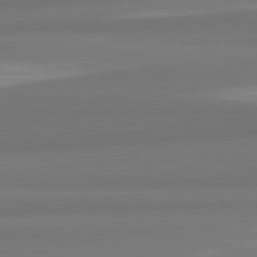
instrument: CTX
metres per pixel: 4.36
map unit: lApd
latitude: 82.3278
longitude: 175.1998
